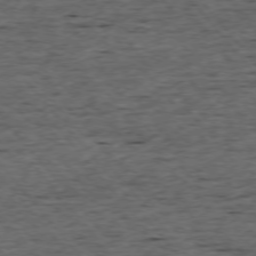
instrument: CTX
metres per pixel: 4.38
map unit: Ap
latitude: -75.9178
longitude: -92.7813
